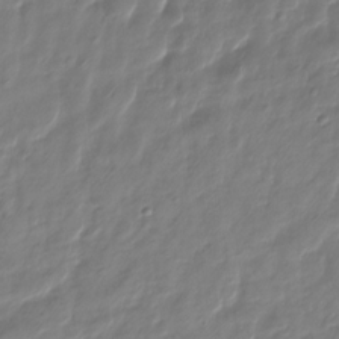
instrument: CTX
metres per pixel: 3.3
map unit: HNhu
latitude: -25.4265
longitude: 50.1606
